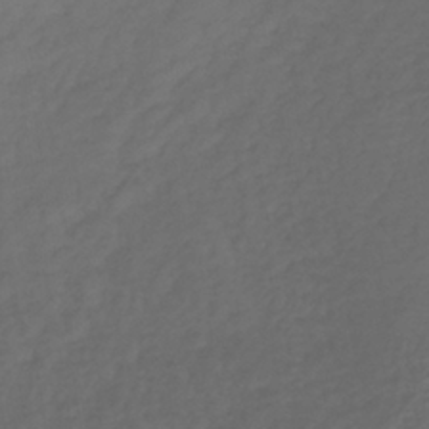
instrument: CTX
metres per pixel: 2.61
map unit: lHb
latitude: -38.9731
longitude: 70.2551
